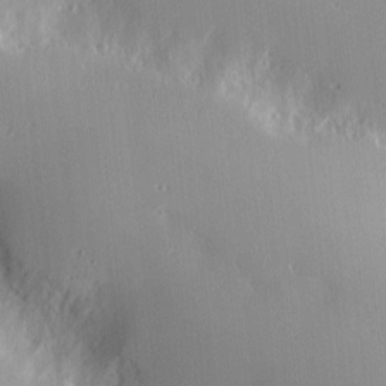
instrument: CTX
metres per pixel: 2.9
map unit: Nve
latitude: -8.3873
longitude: 173.3509
